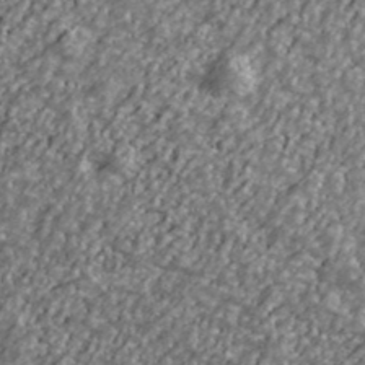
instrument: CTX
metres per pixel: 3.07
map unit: Ave
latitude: 40.6868
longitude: -111.6694
